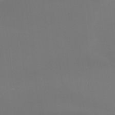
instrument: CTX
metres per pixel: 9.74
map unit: Htu
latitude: -13.3132
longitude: -70.9136
